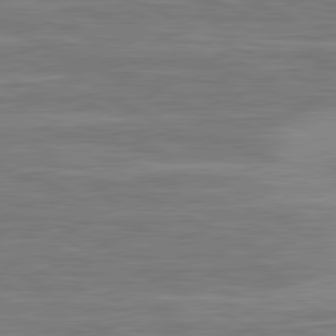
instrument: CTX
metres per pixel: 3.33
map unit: lApd
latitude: 81.2159
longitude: -174.3278
